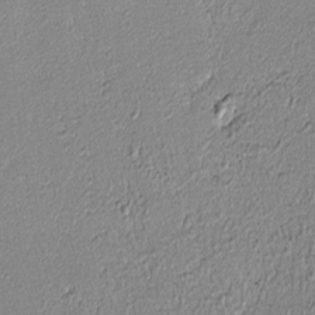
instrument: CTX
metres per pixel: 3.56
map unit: lHvf
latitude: -12.6896
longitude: -103.5371
